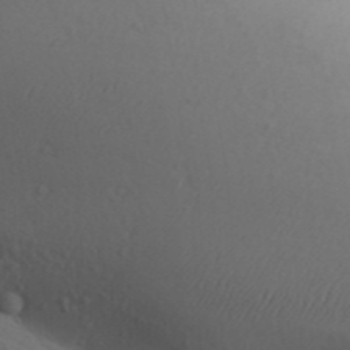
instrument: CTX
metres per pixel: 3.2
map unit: Aa
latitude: 30.6680
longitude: -145.8961
